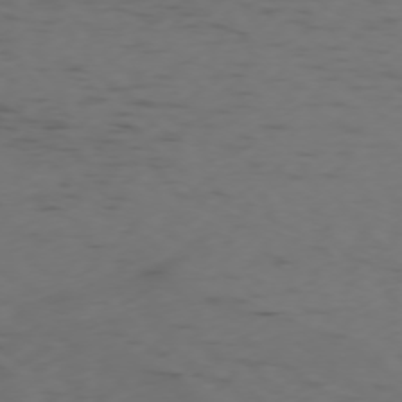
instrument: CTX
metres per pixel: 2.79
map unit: Ap
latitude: -76.1984
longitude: -65.9717
